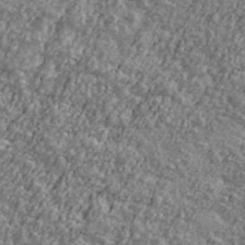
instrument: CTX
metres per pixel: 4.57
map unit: Ave
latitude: 41.6693
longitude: -111.3293
